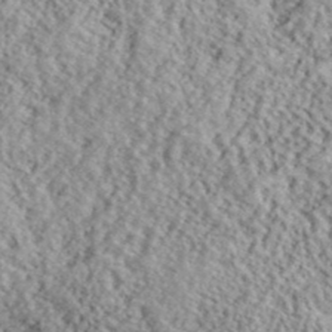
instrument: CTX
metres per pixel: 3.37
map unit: lHvf
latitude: 40.4601
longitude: -88.2901
